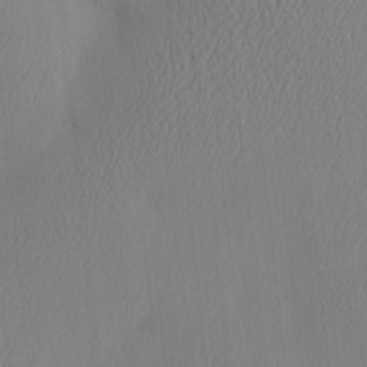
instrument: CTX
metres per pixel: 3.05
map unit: eHh
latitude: -3.2753
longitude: 18.3306
